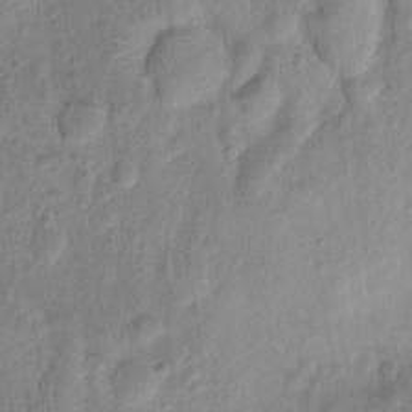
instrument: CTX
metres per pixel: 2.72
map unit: Nhu
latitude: 2.8569
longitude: -14.4601
